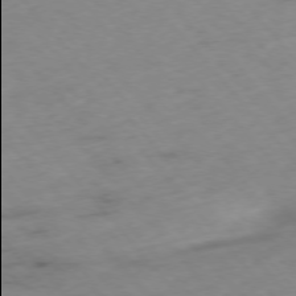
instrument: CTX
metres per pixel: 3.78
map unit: Hpe
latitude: -76.3306
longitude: -17.9906
